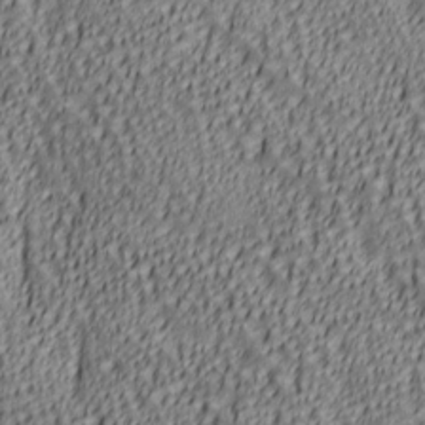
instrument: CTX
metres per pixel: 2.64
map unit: lAa
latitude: 6.1389
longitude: -116.8380
